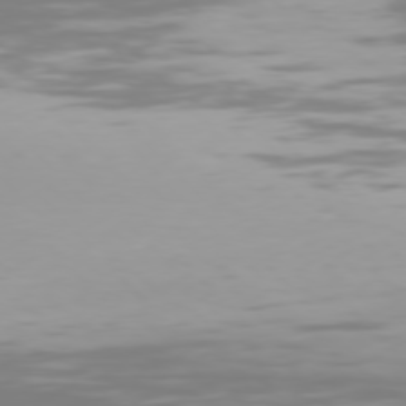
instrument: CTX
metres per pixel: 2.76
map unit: Hpe
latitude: 76.3656
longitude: -133.7450
